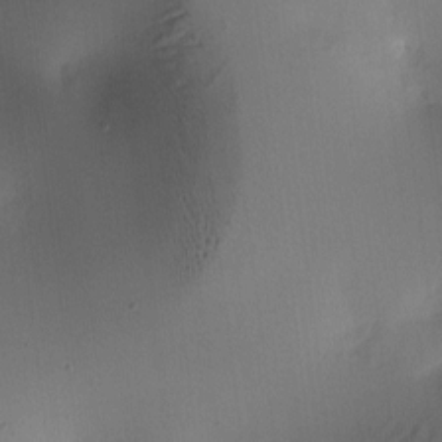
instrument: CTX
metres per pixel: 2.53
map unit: lAa
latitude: 5.5560
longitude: -112.8191
